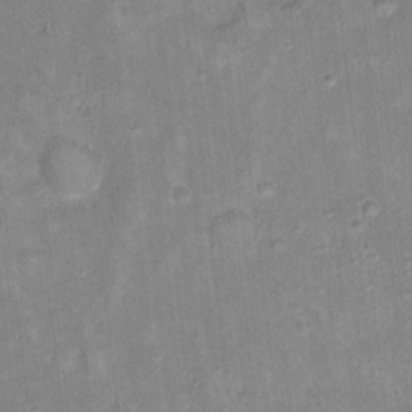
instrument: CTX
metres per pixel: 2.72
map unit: Hto
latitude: 17.9150
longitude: -39.0647
